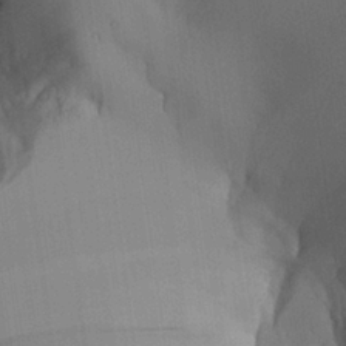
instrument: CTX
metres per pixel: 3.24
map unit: Aa
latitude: 26.7624
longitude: -132.4223
